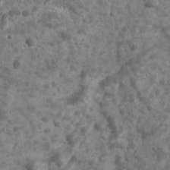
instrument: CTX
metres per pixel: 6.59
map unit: Ave
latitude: 16.8569
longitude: -134.1011
